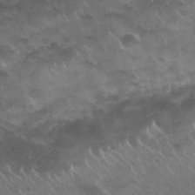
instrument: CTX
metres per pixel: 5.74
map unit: Nhu
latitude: 26.4034
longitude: -53.7072
